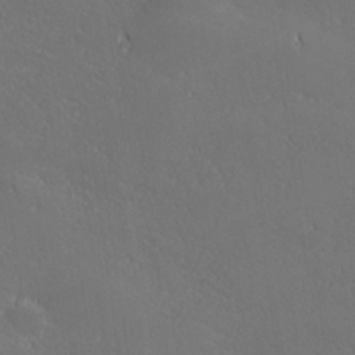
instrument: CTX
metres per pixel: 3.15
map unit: lHvf
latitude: 27.1403
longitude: 142.1983
